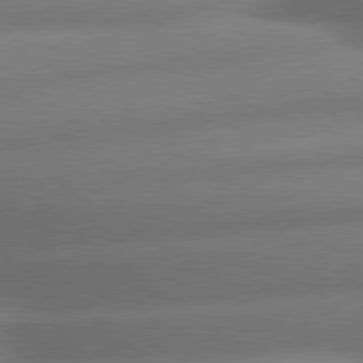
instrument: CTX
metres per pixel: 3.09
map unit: lApd
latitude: 79.7639
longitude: -167.1025
